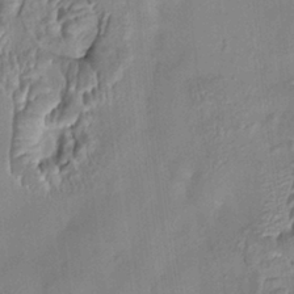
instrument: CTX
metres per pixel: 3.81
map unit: HNhu
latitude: 4.5735
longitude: 8.6896
